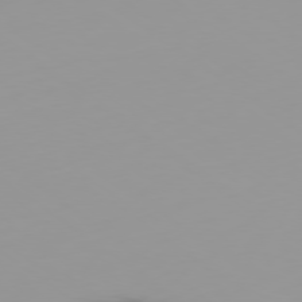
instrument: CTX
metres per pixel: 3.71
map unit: Ap
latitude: -79.5021
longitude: -69.9339
